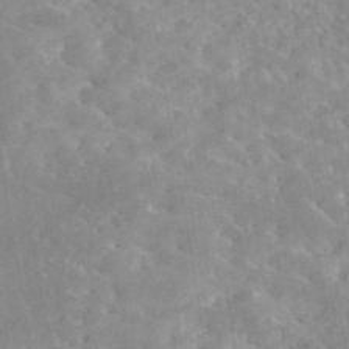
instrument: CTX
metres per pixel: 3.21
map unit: eAb
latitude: 44.8380
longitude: 126.6329
